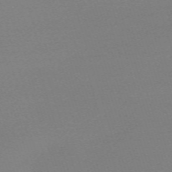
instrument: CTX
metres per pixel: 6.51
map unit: eHh
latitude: -62.7463
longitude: 52.3306
